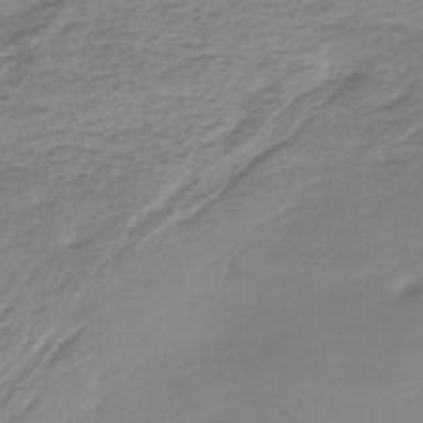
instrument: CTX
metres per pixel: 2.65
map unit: HNb
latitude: -44.1417
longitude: 52.4440
